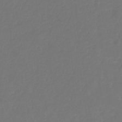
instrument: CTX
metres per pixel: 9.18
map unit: eHb
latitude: -30.6707
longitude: 68.4817
